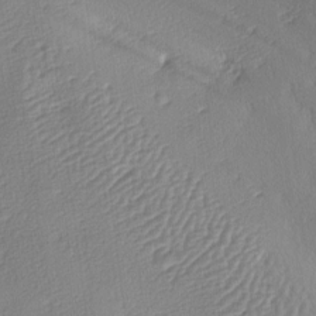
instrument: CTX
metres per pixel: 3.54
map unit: lAa
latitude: -8.6518
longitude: -128.7624
